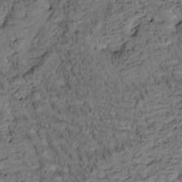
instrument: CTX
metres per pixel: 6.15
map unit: Htu
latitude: -3.5588
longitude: 173.3321
